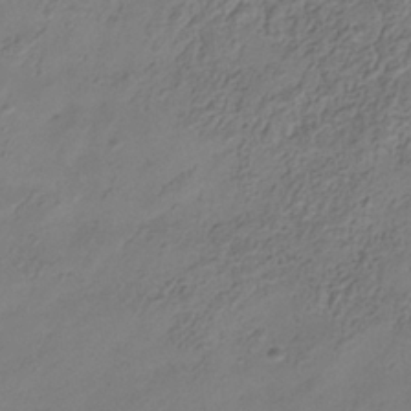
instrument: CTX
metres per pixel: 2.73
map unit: Hve
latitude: -34.6707
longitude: 88.5007
